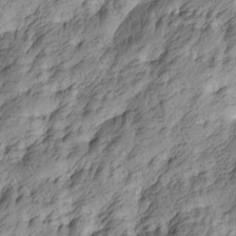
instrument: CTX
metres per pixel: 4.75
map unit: Htu
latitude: -4.6518
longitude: -176.3089
